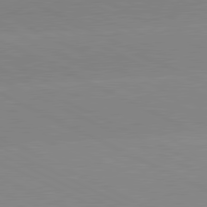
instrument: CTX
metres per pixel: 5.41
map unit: lApd
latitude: 81.1781
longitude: -151.2726
